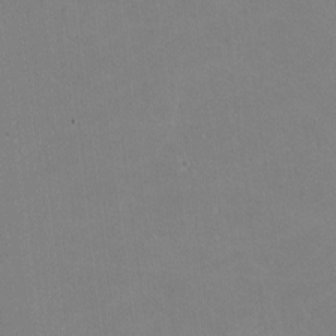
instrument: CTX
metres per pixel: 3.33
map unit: lHvf
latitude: -11.5966
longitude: -104.4034
